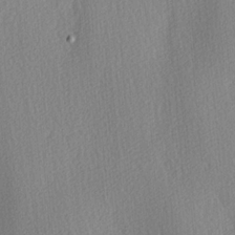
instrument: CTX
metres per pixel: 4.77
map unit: Ave
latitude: 3.4993
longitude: -112.1956
